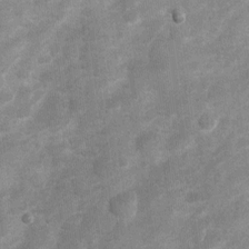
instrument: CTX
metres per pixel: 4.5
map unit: Ht
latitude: 4.4601
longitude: -22.4412
